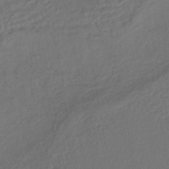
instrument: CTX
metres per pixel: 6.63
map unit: HNhu
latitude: -43.9556
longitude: 103.3510
